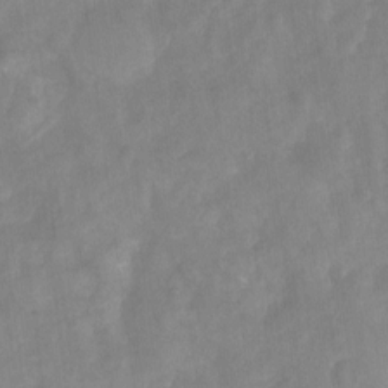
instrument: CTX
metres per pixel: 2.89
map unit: Ht
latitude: -13.7478
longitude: -57.9528
